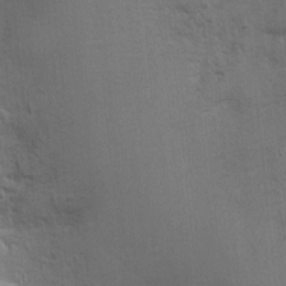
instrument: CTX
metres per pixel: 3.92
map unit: Nhu
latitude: -0.9542
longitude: -14.8947
